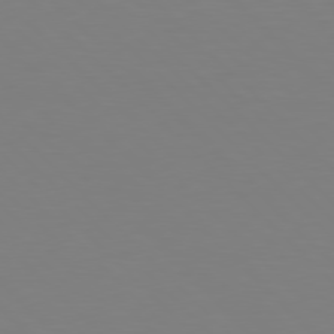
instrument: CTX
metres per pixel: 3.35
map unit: Hpe
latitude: 77.7260
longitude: -175.0647
